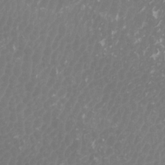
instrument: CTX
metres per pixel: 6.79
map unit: Htu
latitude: -5.4832
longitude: -74.7246
